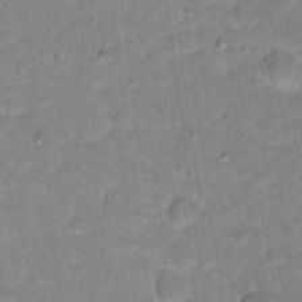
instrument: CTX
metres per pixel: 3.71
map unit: Hto
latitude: 17.8583
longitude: -35.7827
